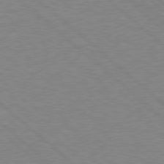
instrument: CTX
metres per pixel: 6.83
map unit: Hpe
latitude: 78.0255
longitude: -123.2915
